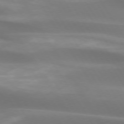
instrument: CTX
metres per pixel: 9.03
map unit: lApd
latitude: 73.8962
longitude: -50.3089
